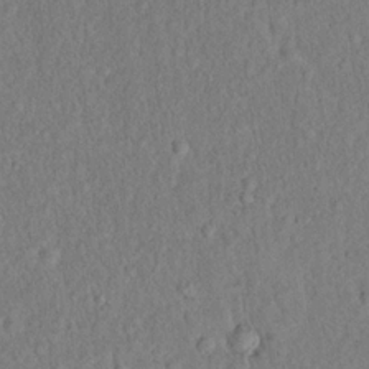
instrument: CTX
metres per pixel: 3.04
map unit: eHh
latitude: 19.5371
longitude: -62.8758
